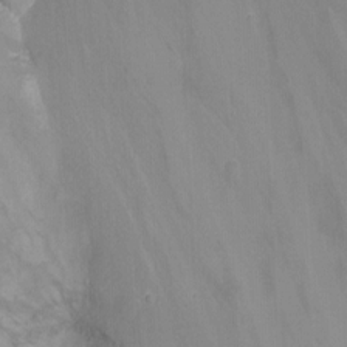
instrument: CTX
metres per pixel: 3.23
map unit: Nhu
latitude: -8.6896
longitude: -51.2159
